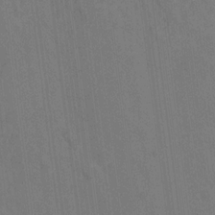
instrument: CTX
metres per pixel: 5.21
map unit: Hto
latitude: 14.5735
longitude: -36.2523
